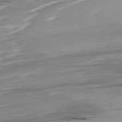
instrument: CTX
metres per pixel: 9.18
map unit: Ap
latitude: -79.0297
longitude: -92.0633
